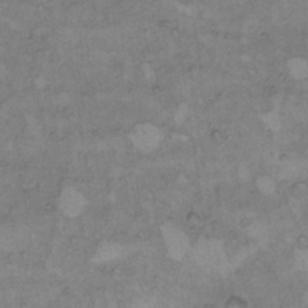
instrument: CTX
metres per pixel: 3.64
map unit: Hto
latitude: 8.1956
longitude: -60.1200
